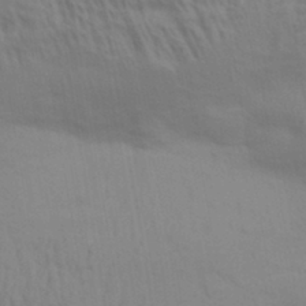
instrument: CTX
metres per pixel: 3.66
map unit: Aa
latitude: 31.2915
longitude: -135.8961
